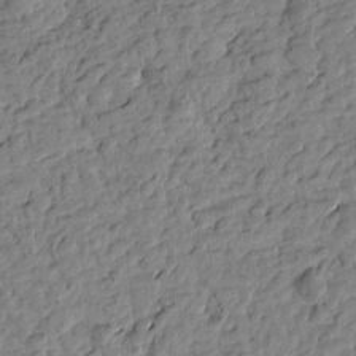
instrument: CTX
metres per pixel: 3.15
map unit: Htu
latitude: -1.0298
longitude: -179.3104
